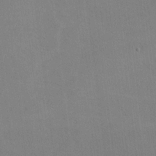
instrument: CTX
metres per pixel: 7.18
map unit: lHvf
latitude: -10.9542
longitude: -102.3656
